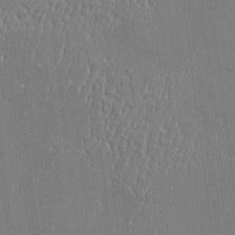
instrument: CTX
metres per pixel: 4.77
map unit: Htu
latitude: -6.2928
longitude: 175.8611
